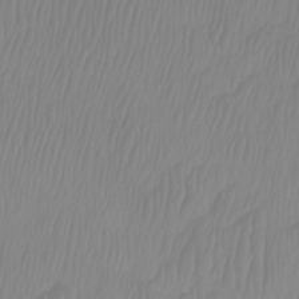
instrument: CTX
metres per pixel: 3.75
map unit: Htu
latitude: -8.9542
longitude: -75.3104
